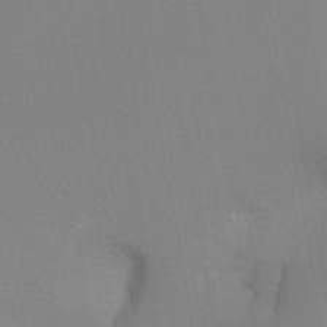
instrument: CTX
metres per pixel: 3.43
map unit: Ht
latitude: -3.6721
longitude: -26.7624
